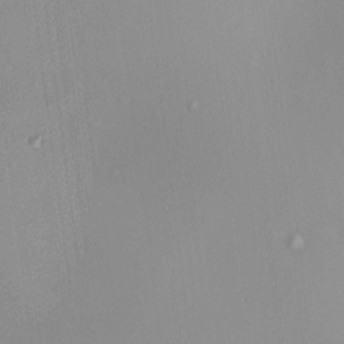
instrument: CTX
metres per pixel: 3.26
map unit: HNhu
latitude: 11.9339
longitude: 11.4077
